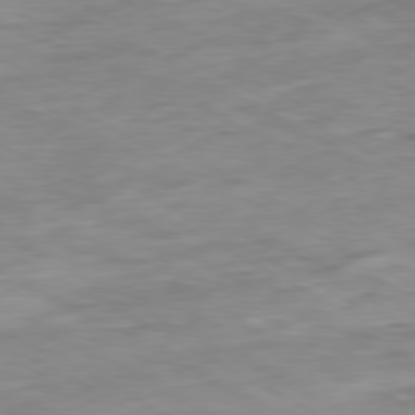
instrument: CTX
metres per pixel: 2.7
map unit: Ap
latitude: -80.6519
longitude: -81.0647
